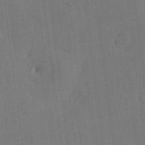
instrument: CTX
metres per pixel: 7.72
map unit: eHh
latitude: -3.2942
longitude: 17.3132
